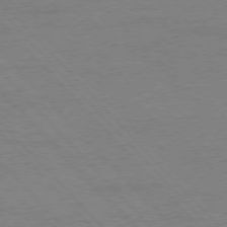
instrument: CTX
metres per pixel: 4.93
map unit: Ap
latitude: -77.7667
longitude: -95.9717
